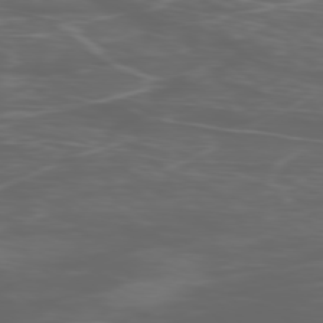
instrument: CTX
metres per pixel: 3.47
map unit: Ap
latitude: -78.8408
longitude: -75.7261
